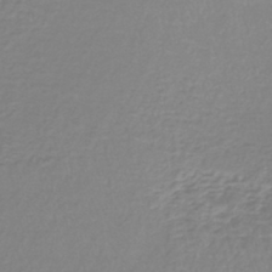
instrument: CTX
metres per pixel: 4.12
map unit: lHb
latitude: -41.2943
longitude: 64.5574
